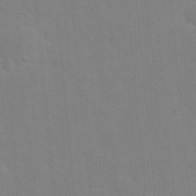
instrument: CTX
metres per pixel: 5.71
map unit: eHh
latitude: 20.2523
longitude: -63.9717
